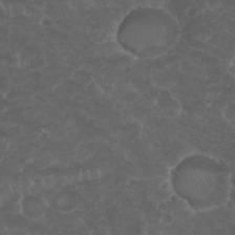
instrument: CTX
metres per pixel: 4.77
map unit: Nhu
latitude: 26.5357
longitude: -52.2523
